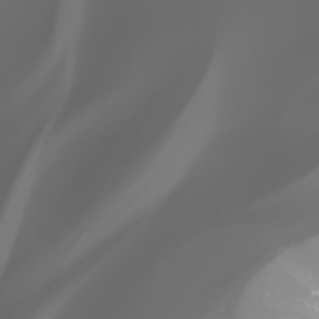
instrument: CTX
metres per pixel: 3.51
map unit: Ht
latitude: -3.5966
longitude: -61.9339
